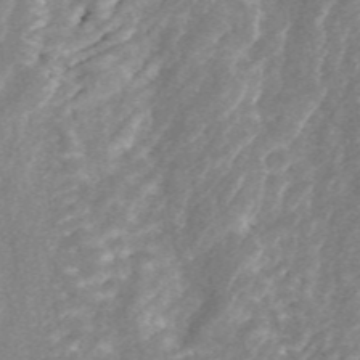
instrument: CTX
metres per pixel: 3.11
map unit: ANa
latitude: 45.4615
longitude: 30.4629
